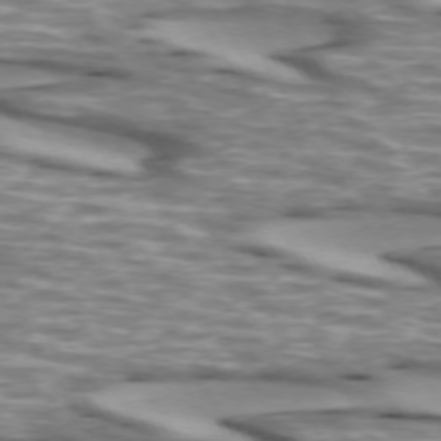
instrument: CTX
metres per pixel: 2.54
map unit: lApd
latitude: 73.2348
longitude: -56.7435
